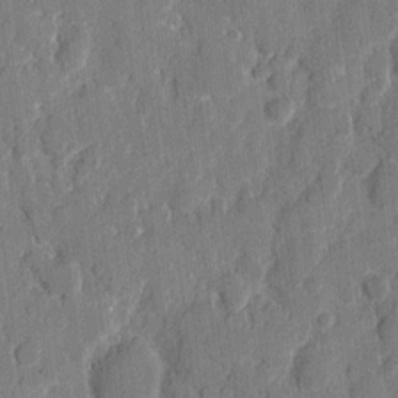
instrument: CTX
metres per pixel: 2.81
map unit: eHh
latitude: 7.9717
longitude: -66.4412
